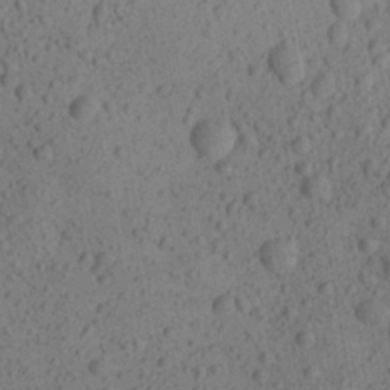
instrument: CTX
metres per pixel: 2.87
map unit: Aa
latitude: 22.9703
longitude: -143.0648
